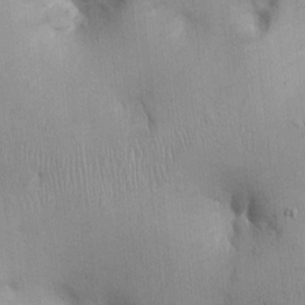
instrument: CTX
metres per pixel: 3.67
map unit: Ht
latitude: -3.4076
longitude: -14.7436
